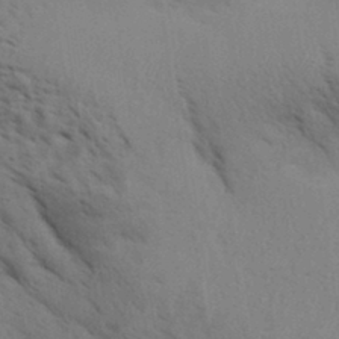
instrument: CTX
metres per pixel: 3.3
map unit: Aa
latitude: 32.7246
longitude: -140.4412
